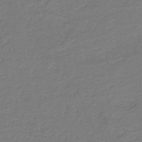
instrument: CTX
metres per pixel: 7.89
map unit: HNb
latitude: -43.6721
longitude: 49.5210
